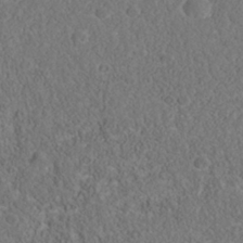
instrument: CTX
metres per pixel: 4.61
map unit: Nhu
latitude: -39.7667
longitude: -84.5546
